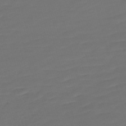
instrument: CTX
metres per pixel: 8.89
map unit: Nve
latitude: -59.3698
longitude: 57.9745
